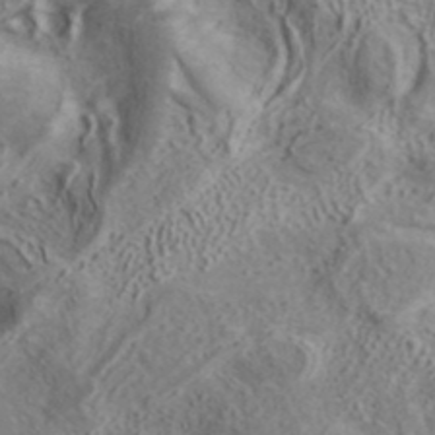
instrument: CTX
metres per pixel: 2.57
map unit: ANa
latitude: 41.1025
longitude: 15.0487
